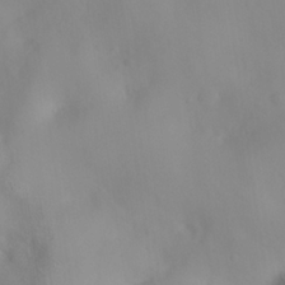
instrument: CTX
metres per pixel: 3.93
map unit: eHh
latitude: 25.9528
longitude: -64.7813
